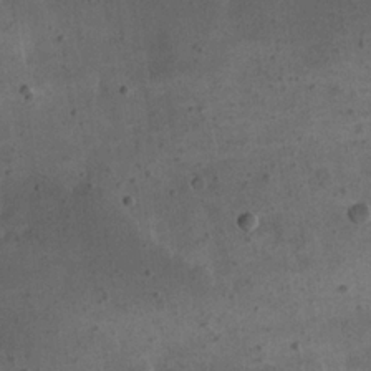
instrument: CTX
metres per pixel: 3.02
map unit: eHh
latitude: 22.8380
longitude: -67.8016
